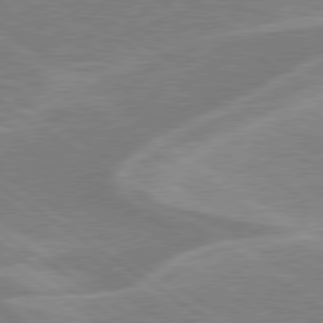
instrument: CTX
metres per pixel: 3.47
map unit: Hpe
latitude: 79.1781
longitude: -122.5735
